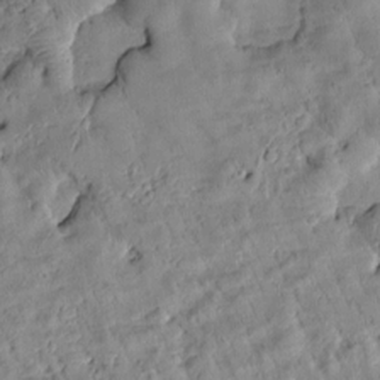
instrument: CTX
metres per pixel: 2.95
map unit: Htu
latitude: 2.8191
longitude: 178.5384
